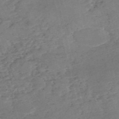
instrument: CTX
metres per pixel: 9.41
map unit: eHh
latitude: -55.1809
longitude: -91.0458
